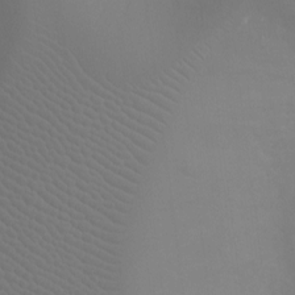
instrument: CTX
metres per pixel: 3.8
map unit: Ht
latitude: -9.2187
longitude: -20.6680
